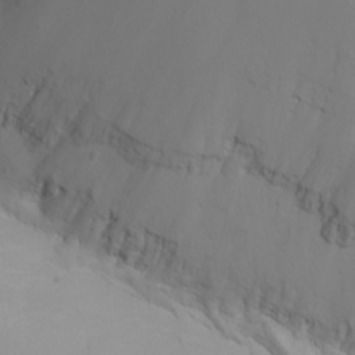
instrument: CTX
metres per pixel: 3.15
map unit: Nhu
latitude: -4.9730
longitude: -73.1781
